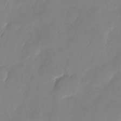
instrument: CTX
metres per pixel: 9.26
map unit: Nhu
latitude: -24.9542
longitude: -69.6316
